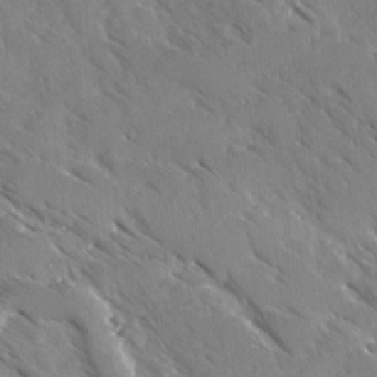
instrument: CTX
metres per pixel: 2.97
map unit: Ave
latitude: -1.4833
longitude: -111.9528
